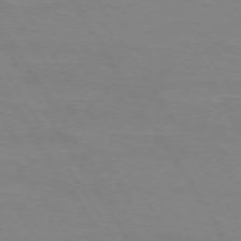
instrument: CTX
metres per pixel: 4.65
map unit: lApd
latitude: 73.3482
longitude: -56.1010
